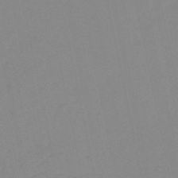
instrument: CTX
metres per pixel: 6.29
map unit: HNb
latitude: -52.5951
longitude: -39.6694
